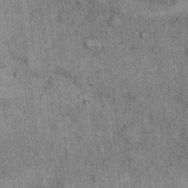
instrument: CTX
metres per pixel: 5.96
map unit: Ht
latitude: 9.1214
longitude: -37.8205
